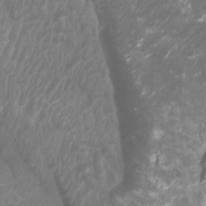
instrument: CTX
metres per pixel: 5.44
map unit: Htu
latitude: 2.7057
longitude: -20.4979
